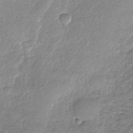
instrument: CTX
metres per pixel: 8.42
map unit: Nhu
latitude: -28.9542
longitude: -61.5560
